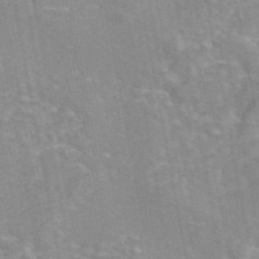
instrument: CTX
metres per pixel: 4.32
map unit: eAb
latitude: 45.5938
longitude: 105.5588
